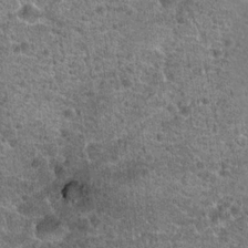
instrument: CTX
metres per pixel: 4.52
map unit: Hto
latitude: 19.8583
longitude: -42.2523
